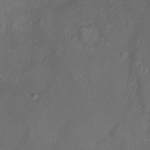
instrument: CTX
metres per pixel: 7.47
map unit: Ht
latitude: -9.7478
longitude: -21.0648
